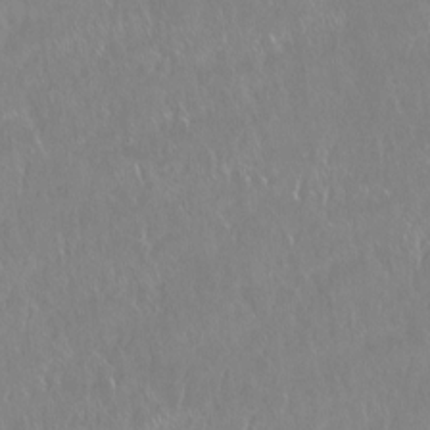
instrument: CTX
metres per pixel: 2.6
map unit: Ht
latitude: -15.4644
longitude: -44.1200
